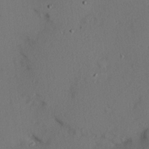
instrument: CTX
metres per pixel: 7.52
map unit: Hve
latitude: 14.2523
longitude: -90.1389
